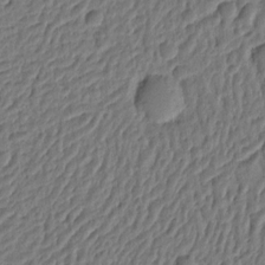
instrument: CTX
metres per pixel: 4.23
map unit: Ht
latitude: 10.1389
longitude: -76.3656
